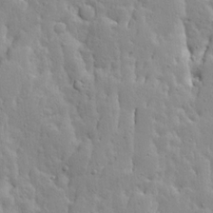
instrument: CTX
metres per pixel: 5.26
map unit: Ave
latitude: 13.5938
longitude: -133.4426
